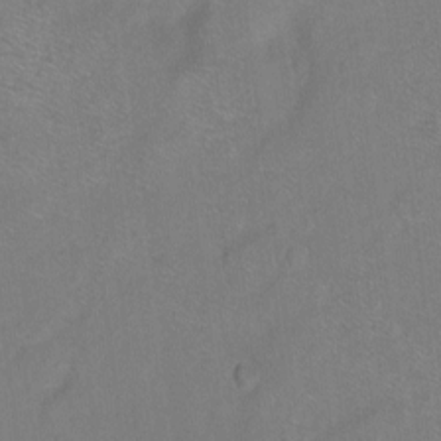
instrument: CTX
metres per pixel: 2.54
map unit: Hto
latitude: -7.2565
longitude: -36.4223
